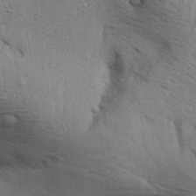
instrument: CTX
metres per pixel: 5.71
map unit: Aa
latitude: 30.3657
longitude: -135.5371
